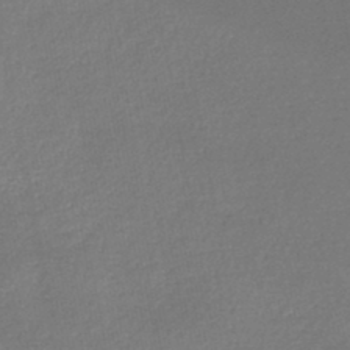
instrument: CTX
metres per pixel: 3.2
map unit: lHb
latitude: -45.5210
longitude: 61.1809
